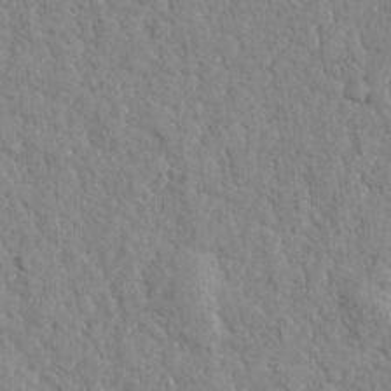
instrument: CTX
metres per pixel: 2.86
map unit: lHvf
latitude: 24.2900
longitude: 143.5399
